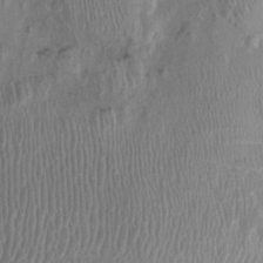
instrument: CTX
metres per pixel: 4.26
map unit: Ht
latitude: -1.8423
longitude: -15.2348
